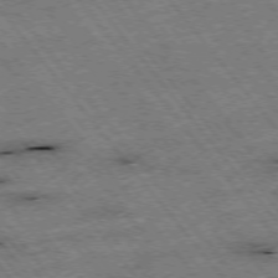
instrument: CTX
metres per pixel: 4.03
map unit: Hpe
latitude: -75.5588
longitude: -21.7828
